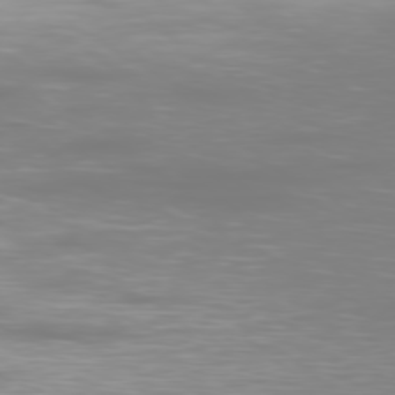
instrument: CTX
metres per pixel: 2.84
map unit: Ap
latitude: -78.8219
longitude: -61.2159
